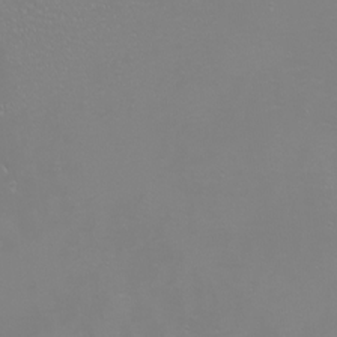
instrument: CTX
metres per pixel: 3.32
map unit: eHh
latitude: -6.8030
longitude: -79.4049
